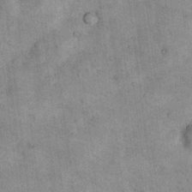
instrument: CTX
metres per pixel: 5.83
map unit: Nhu
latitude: 7.0458
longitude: -23.7072
